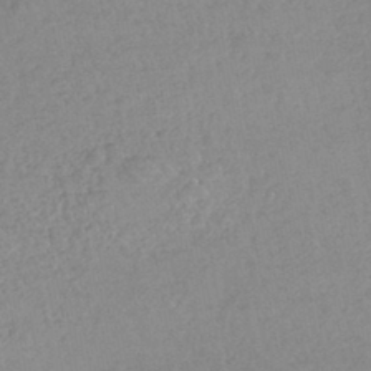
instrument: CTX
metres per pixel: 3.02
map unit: lHb
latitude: -42.0283
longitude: 73.4643
